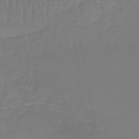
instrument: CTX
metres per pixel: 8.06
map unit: lHb
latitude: -42.6329
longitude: 59.6532
